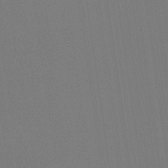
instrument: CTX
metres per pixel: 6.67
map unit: eHb
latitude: -30.1039
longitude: 69.6155
